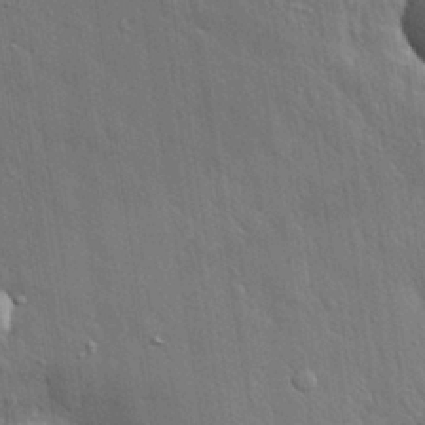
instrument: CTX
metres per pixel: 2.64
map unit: eHh
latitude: 30.7625
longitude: -79.2159
